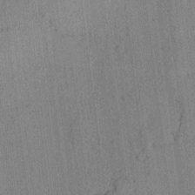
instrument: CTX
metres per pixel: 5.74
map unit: lAvf
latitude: -1.7478
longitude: -109.5182
